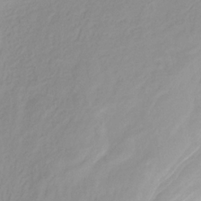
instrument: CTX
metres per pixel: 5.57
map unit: HNhu
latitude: -29.2187
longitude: 67.6911
